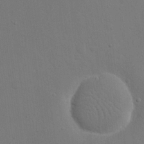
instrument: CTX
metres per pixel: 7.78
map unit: eHh
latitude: 18.5734
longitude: -69.2348
